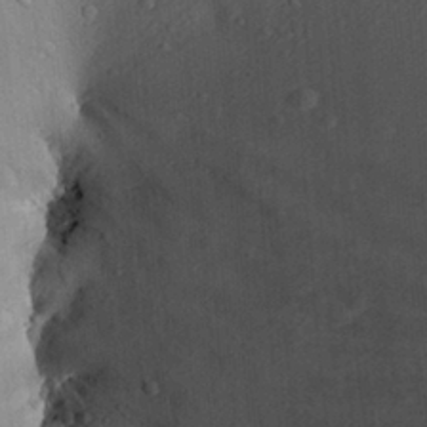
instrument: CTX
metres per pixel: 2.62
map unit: Aa
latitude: 27.2537
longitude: -136.2334
